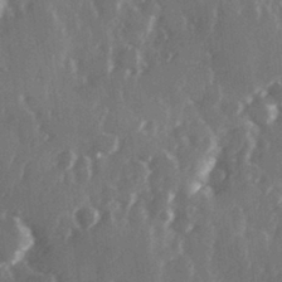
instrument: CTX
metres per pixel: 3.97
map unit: Hve
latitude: 28.4034
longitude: 149.2376
